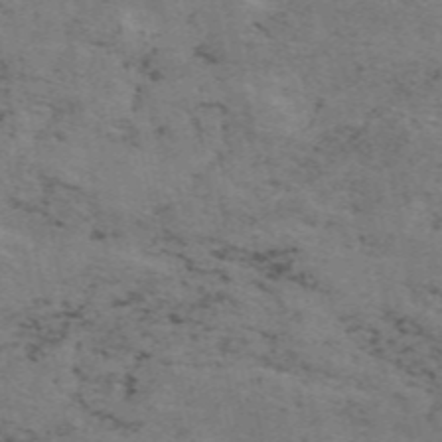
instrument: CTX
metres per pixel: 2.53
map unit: ANa
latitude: 50.2333
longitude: -81.1403
